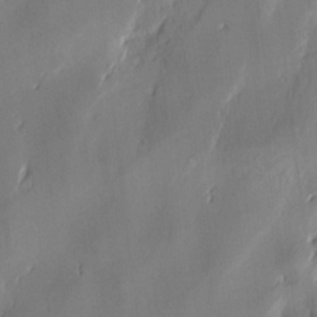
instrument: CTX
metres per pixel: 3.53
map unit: lAvf
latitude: 7.4615
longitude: 166.0850
